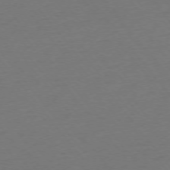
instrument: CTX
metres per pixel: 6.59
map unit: Ap
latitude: -75.7289
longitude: -94.2145
